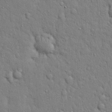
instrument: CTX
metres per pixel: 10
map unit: eHh
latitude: 19.2537
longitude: -61.4615
